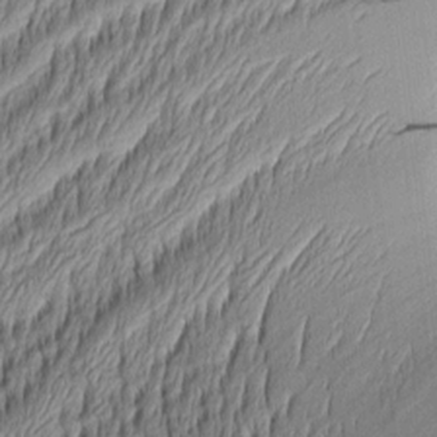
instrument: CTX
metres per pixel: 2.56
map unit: Aa
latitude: 8.8002
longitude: -129.0080
